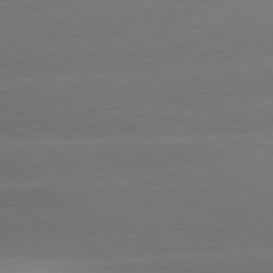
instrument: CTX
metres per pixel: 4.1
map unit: lApd
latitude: 80.1767
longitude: -150.9702
